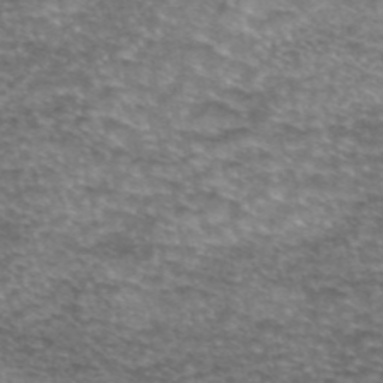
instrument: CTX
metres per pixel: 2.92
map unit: eAb
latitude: 45.2915
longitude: 102.8786
